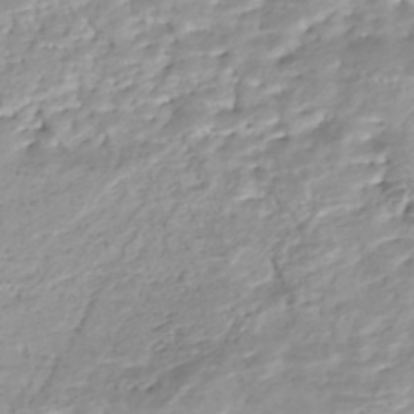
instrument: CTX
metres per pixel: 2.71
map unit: Nhe
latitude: -48.1606
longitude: -172.6112
